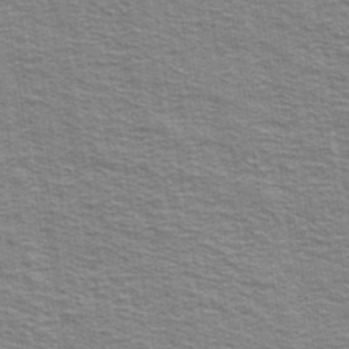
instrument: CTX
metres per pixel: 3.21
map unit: Ave
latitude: 38.9325
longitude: -108.9513
